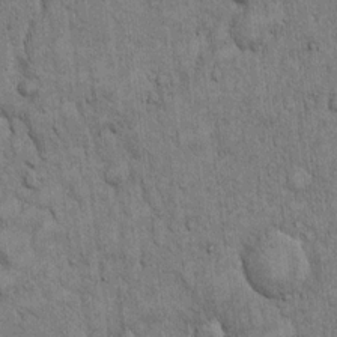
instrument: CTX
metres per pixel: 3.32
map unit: Hto
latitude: 12.2712
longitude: -57.7638
